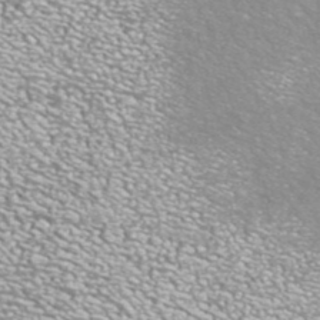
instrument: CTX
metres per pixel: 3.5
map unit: ANa
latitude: 42.5546
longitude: 24.9919
